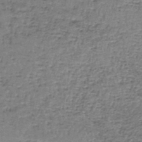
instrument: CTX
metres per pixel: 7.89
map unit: lHb
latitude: -44.7274
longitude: 58.3306
